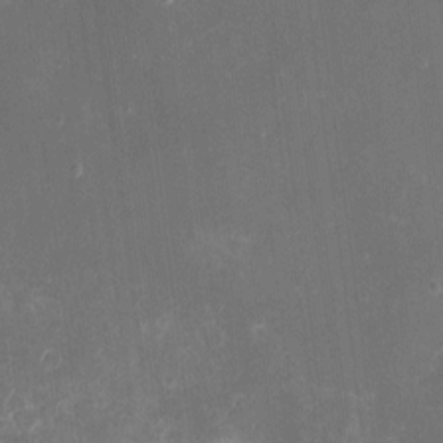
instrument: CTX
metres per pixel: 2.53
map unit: eHh
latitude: 4.0822
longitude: -69.3671
